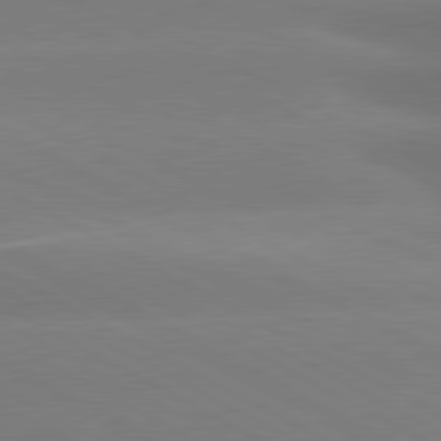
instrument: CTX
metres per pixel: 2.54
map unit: lApd
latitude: 80.6868
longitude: -147.4238
